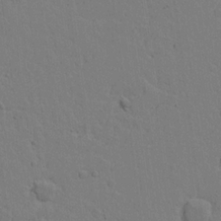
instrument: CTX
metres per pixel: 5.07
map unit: lAvf
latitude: 17.0270
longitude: -127.2159
